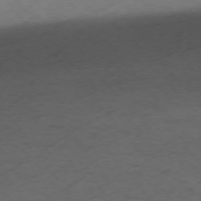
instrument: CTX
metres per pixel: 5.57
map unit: Ap
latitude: -75.5211
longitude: -66.2711
